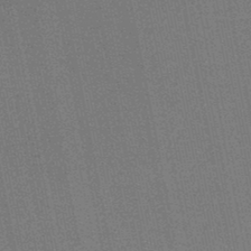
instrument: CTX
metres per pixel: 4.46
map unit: lHb
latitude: -46.2550
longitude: 57.7666
